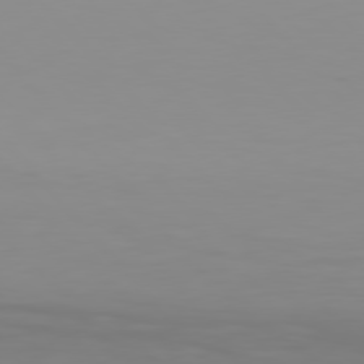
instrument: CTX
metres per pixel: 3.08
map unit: Hpe
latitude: 77.2159
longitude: -175.2348
